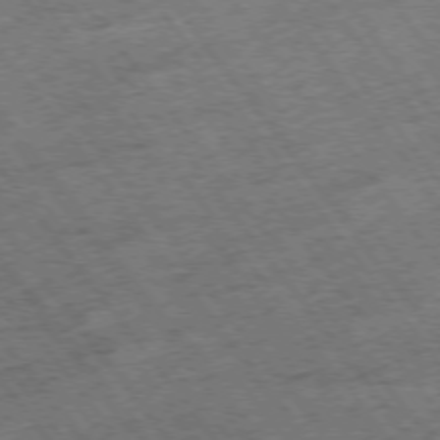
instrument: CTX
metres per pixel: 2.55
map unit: Hpe
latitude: -75.3510
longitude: -22.2145
